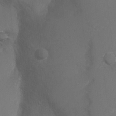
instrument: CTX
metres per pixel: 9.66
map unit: Ht
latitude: -2.9730
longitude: -28.8191
